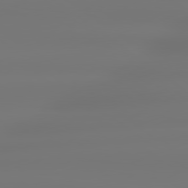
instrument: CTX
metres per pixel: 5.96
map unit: lApd
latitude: 79.2726
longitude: -136.1578
